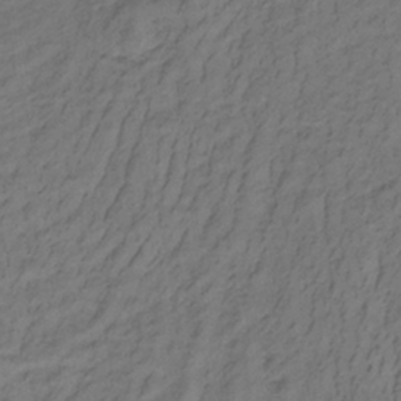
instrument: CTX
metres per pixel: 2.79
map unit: lHb
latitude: -33.1243
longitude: 65.9556
